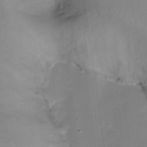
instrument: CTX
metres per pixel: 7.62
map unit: Ht
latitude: -17.6911
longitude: -44.7624
